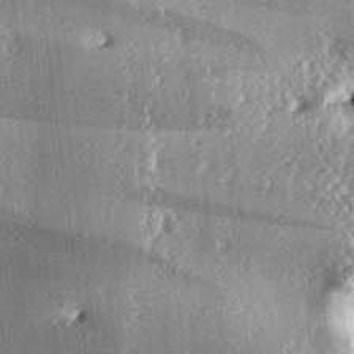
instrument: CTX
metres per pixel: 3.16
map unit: lAa
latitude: -6.6518
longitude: -124.8191
